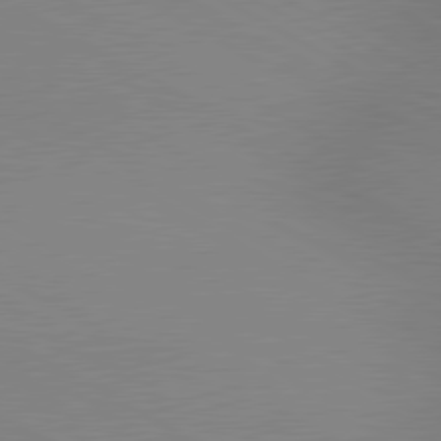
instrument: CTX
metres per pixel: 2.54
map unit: lApd
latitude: 80.2711
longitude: 127.7288
